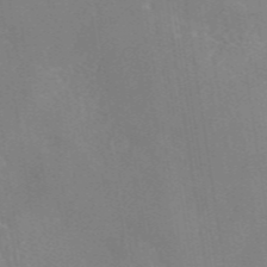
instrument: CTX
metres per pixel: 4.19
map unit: eAb
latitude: 46.3845
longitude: 111.4832
